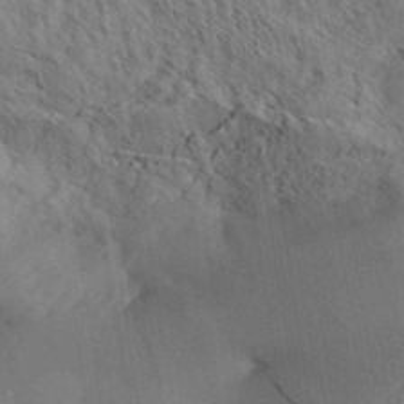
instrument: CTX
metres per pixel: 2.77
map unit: Aa
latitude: 33.1970
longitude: -139.8016
